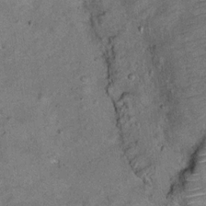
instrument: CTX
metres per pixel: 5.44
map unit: Hto
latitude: 11.4427
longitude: -36.5734
